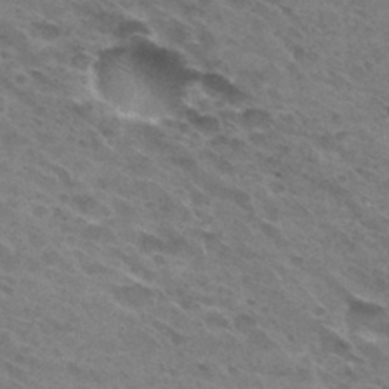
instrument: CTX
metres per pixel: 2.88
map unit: Hto
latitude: 31.1215
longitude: -45.3670
